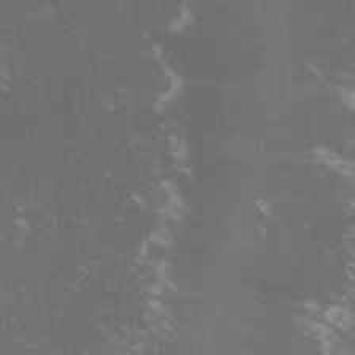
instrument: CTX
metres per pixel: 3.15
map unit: lHvf
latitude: -15.2754
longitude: -101.5182
